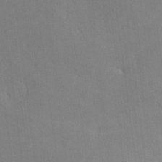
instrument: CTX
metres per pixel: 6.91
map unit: lHvf
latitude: -11.4266
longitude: -102.0822
